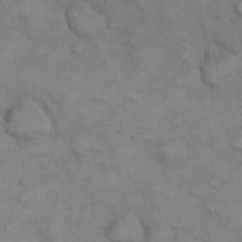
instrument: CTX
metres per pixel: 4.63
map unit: eHh
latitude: 22.1200
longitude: -59.5749
